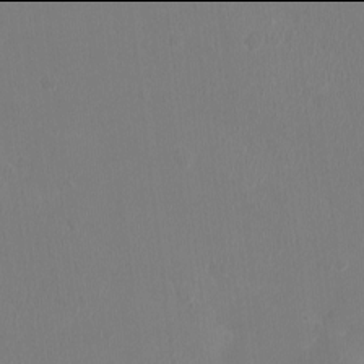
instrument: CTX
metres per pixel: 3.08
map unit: Ht
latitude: -2.0094
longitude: -19.0458
